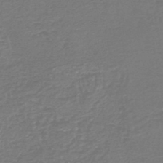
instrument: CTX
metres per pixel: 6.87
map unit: HNb
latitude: -47.3131
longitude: 52.6329
